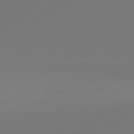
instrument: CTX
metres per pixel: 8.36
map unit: Ap
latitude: -81.2565
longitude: -84.3278
